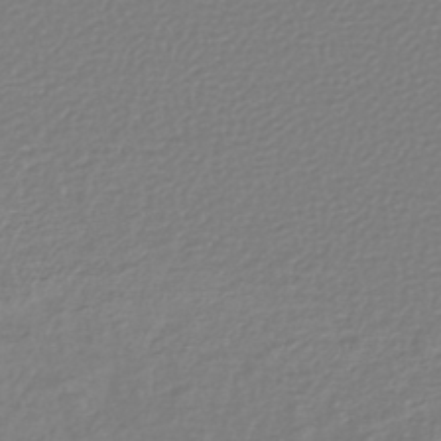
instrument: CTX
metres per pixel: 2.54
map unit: lHb
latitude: -43.4454
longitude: 72.2928
